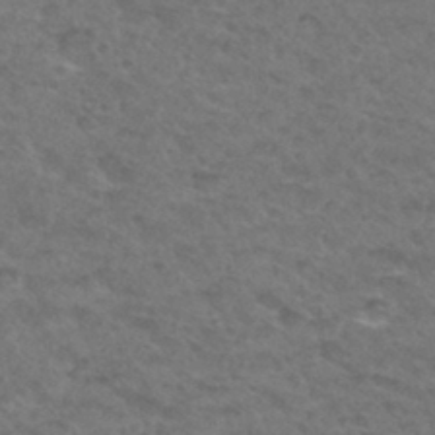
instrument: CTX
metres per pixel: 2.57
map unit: Hto
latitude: 32.4034
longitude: -49.1025
